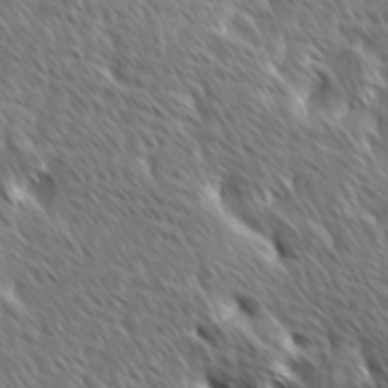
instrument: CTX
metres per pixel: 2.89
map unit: Ave
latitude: 8.9703
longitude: -106.0633
